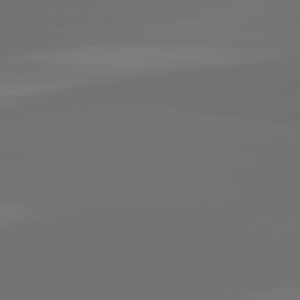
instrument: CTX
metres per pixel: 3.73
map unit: lApd
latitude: 82.0633
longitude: 163.6722
